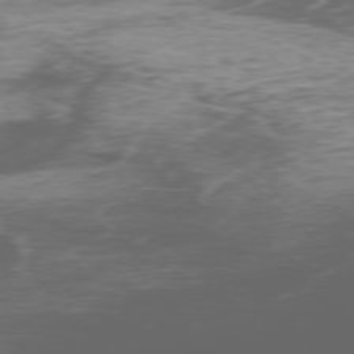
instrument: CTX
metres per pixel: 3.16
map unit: Ap
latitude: -76.4251
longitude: -69.5560
